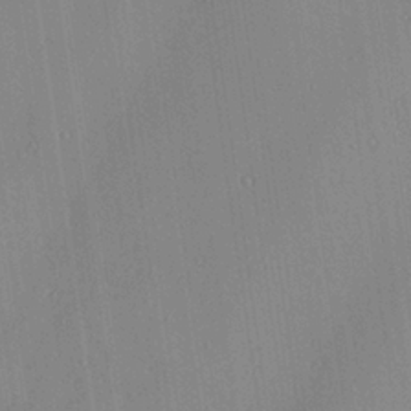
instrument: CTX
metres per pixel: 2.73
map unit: Ave
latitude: 23.4804
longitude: -136.1578
